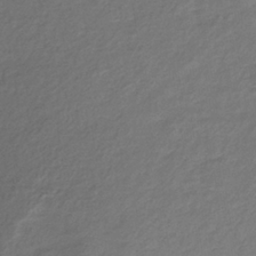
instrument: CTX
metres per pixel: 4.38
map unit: lHb
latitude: -36.1039
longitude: 71.6722
